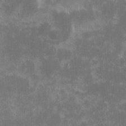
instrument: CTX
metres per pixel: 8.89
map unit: eHh
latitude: -1.3510
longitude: -85.4615
